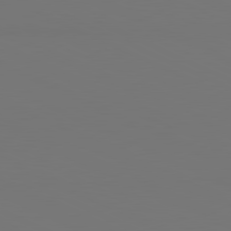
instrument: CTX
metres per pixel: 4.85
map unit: lApd
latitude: 81.1970
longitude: 147.8989
